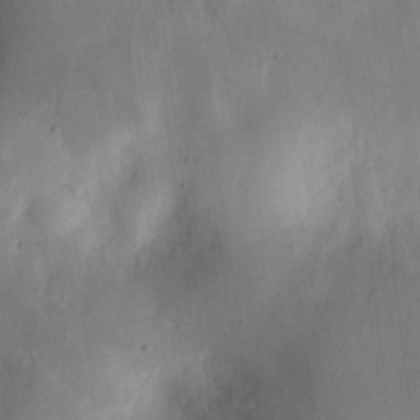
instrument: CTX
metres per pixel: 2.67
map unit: lAvf
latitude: 8.1011
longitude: 169.7666
